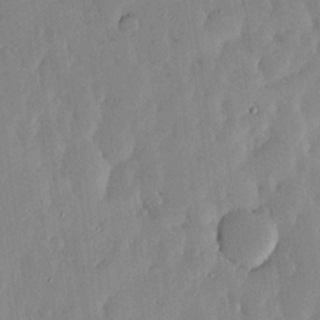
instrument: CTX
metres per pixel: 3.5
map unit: lHvf
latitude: 18.3278
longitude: -116.3278
